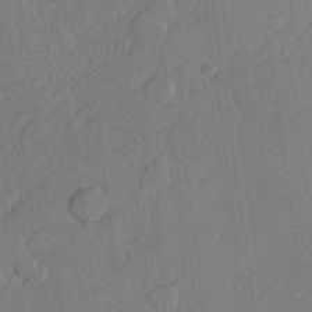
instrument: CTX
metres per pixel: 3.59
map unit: Hve
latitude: 23.9906
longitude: 145.1053
